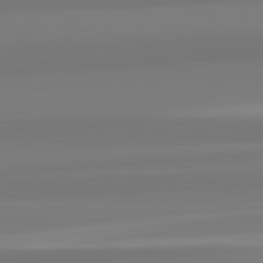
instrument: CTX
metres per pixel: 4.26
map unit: lApd
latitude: 82.7057
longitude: 172.0283
